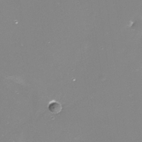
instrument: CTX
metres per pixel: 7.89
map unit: Nhe
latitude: -33.4077
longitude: -87.9906
